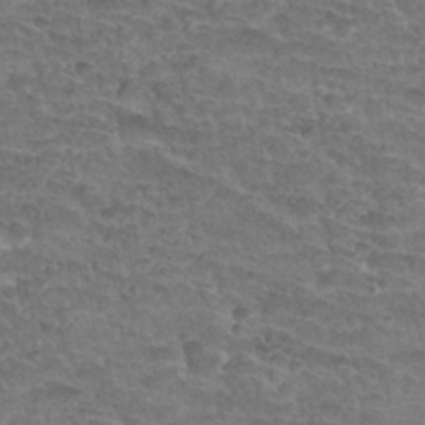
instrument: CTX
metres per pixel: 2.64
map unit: Hto
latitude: 34.1955
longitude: -44.0444
